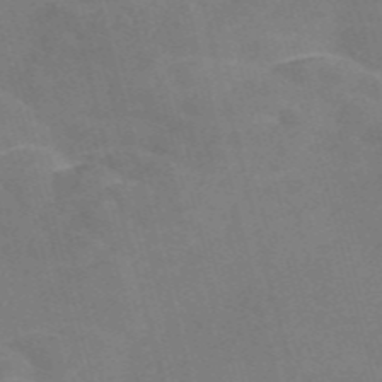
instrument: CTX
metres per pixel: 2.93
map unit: Nve
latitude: -57.6911
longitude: 55.0864
